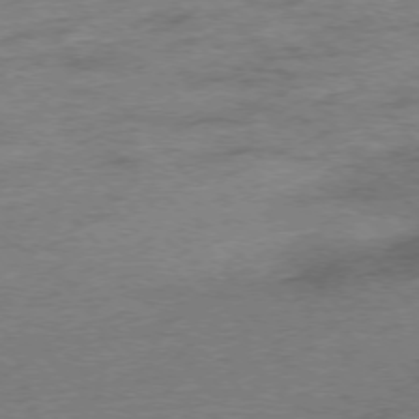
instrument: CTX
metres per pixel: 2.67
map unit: Hpe
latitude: -76.4629
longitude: -11.1592
